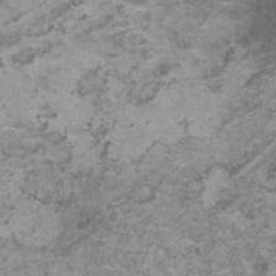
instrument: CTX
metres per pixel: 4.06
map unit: HNhu
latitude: 1.1403
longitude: 3.4076
